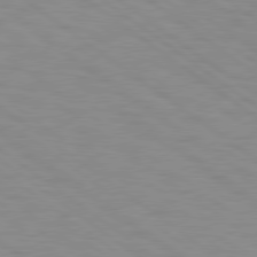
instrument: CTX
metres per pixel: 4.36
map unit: Hpe
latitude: 78.7624
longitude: -122.3089
